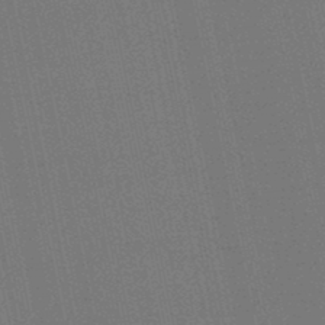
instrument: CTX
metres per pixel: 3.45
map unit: lHb
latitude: -46.2928
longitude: 77.8422
